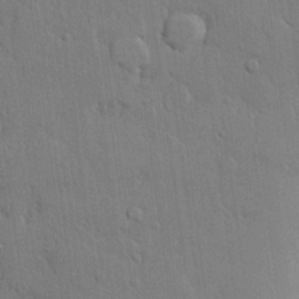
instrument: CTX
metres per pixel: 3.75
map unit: lHvf
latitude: 20.6491
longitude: 146.6518
